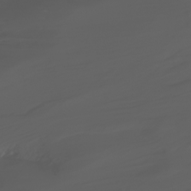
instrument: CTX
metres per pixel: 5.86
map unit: Ht
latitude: -3.9178
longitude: -61.3481
